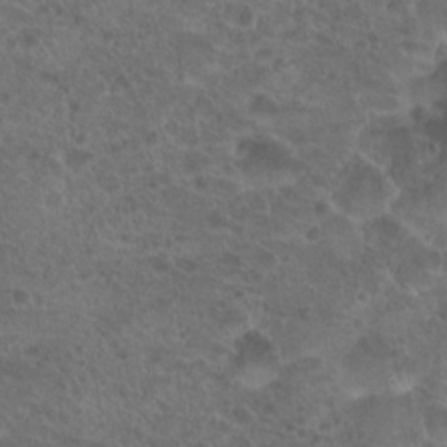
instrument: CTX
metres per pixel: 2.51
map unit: Hto
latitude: 19.5182
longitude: -40.4412
